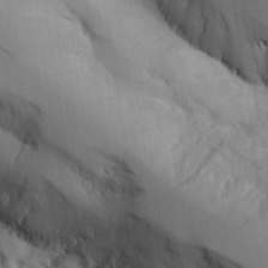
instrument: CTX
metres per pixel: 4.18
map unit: Aa
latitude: 25.9528
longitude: -129.1781
